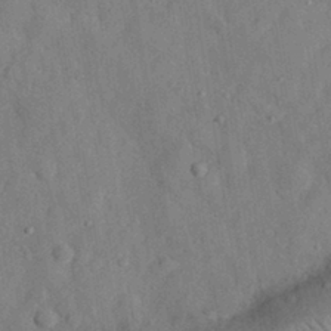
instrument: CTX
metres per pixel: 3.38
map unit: eHh
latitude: 29.8016
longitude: -76.5923
